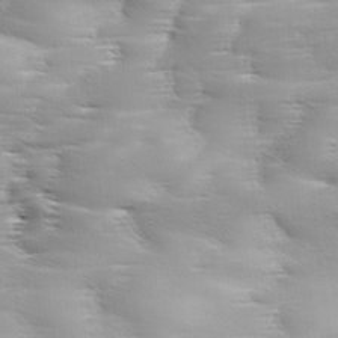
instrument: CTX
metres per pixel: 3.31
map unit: Ave
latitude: 11.1970
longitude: -106.3089
